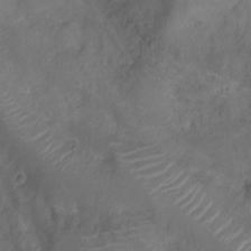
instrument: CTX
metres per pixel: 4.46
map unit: Nhu
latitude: -10.1228
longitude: -20.3279
